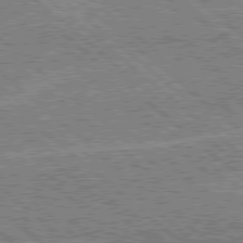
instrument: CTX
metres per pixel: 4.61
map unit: Hpe
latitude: 78.3090
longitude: -159.7639
